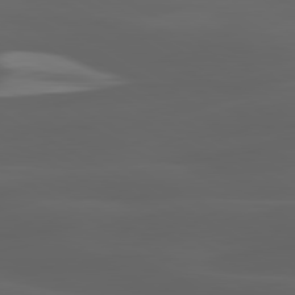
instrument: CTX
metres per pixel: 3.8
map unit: lApd
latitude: 80.3656
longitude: -89.2537
